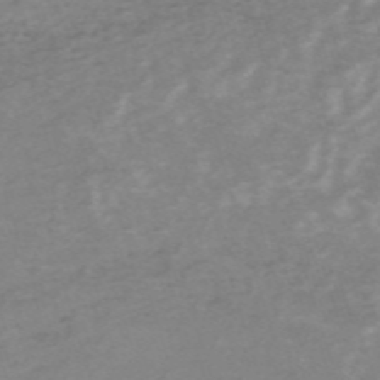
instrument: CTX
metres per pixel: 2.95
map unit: HNb
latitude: -54.1984
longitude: -42.9892
